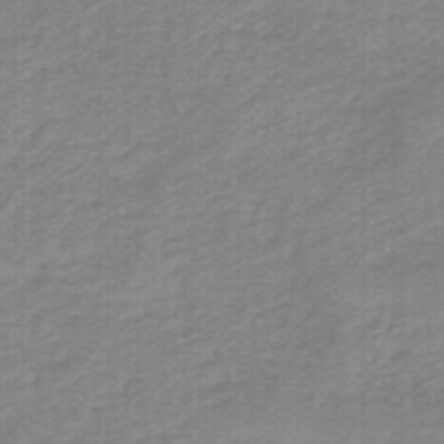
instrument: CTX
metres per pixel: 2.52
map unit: eHb
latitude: -45.4265
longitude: 83.4076
